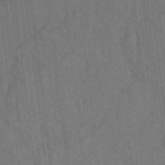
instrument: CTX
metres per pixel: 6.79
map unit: Hto
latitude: -10.1417
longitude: -36.1011
